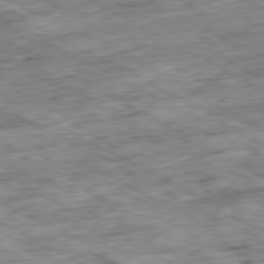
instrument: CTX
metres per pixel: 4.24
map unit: Ap
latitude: -80.6141
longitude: -89.3860
